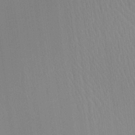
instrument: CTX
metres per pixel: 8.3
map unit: Aa
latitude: 25.0836
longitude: -137.3482
